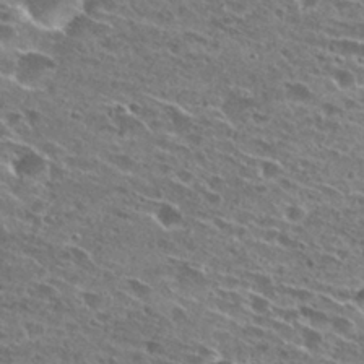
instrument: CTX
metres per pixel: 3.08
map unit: Hto
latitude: 27.0270
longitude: -43.8583
